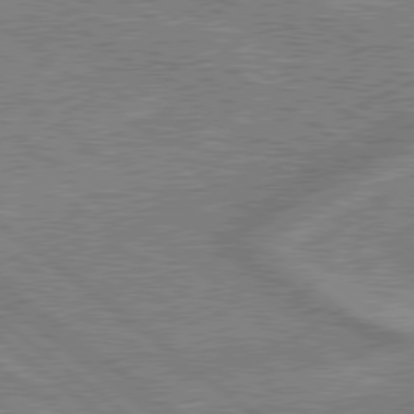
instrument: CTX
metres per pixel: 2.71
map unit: lApd
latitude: 79.1026
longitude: -170.1011
